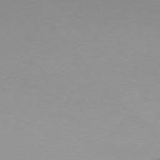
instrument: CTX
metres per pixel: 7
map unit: Ap
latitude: -76.3306
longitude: -71.6694
